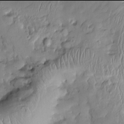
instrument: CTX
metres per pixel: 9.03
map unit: Htu
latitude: -6.0094
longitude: 154.7841
